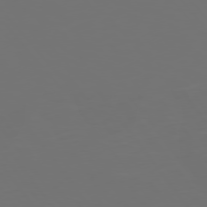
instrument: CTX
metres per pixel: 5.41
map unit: Hpe
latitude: 75.1025
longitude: -124.6679
